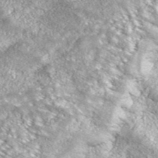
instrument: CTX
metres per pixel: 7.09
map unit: eHh
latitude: 42.9703
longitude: -90.1578
